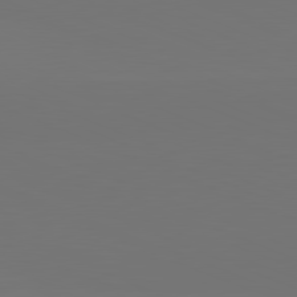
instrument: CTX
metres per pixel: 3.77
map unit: lApd
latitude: 81.7639
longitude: 146.4818
